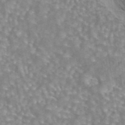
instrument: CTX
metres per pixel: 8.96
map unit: eAb
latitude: 44.2522
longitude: 107.2565
